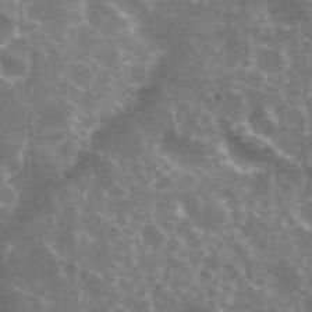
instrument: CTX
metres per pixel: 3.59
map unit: eHh
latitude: 35.6694
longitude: -59.5182
